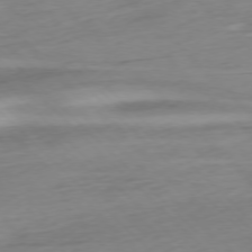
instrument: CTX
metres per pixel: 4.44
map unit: Ap
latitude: -77.0675
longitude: -78.1011
